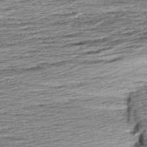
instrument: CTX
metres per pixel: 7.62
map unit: Aa
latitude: 8.3845
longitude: -139.8016
